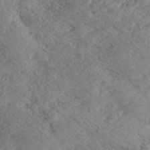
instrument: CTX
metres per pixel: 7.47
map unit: eHh
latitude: 36.2712
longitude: -139.4993
